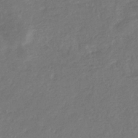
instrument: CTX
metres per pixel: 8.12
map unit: eHb
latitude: -34.4251
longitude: 75.7100
